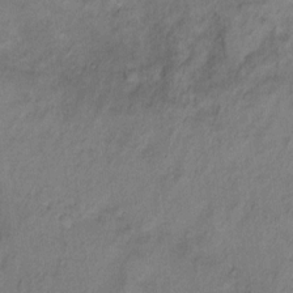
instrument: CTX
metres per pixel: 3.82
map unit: Hto
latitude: 6.6490
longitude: -37.9339
